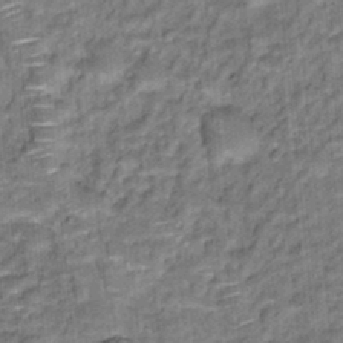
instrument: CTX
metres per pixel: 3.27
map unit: Hto
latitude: 15.9151
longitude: -36.0822
